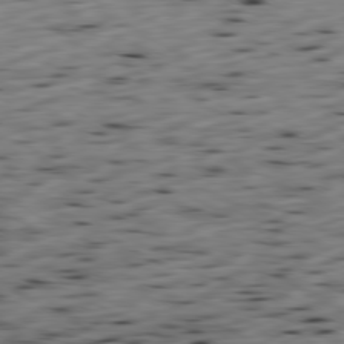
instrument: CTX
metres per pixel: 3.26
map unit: Ap
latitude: -80.4062
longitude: -70.1956
